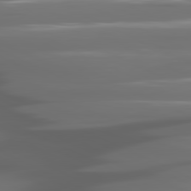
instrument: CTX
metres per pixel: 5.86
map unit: lApd
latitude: 80.9325
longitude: -141.6127
